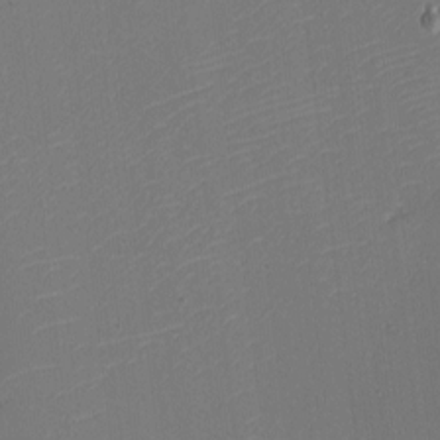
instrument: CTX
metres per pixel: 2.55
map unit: eHh
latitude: -5.2754
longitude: -86.2144
